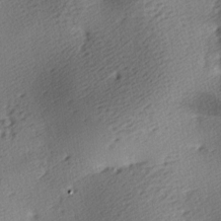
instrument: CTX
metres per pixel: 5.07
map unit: lAa
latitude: -9.6911
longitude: -125.4615
